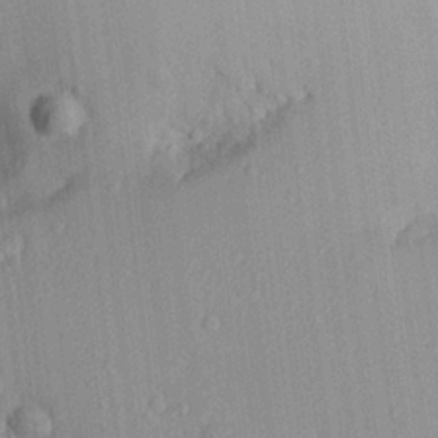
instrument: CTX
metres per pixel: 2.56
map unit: Aa
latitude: 24.7435
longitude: -135.9717
